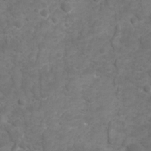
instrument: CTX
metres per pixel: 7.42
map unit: Ave
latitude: 16.5924
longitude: -132.5546
